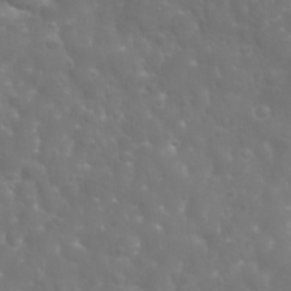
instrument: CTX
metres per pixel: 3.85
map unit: Nhu
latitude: 24.3278
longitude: -61.3481
